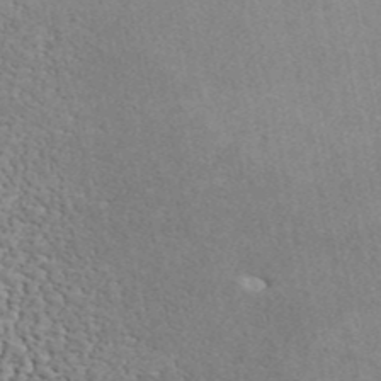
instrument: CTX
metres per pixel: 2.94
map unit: ANa
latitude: 43.3860
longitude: 46.1417
